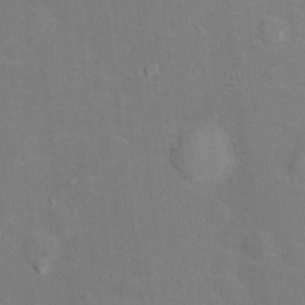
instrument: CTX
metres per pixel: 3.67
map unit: Hto
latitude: 14.4979
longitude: -41.4426
